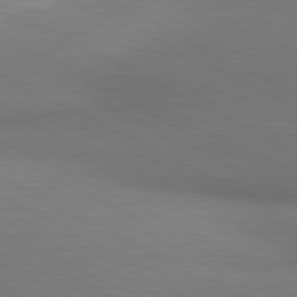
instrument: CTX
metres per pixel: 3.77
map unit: lApd
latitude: 80.9136
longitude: 139.8234
